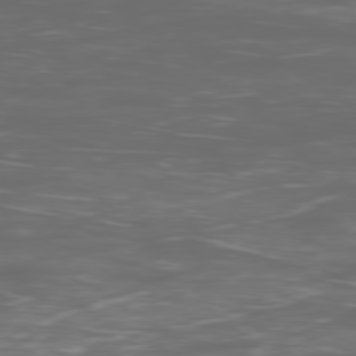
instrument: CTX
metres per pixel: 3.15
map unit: Ap
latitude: -79.3320
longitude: -75.1025
